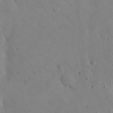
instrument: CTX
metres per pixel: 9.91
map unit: eHh
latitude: 25.6316
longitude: -66.5923
